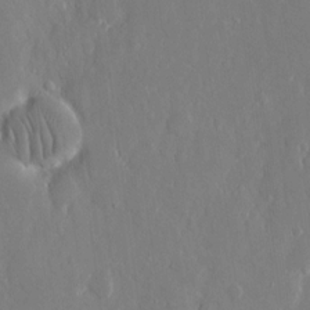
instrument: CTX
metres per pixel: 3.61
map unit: eHh
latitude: 12.4034
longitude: -71.5371
